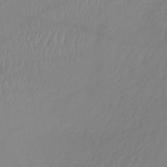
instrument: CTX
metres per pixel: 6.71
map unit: lHb
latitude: -36.3684
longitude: 69.3509
